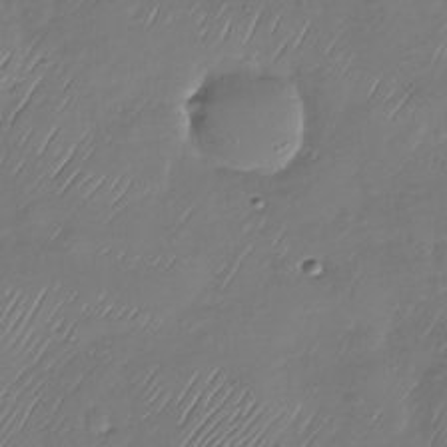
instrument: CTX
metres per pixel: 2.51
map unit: Nhu
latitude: -28.8786
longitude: -58.5735
